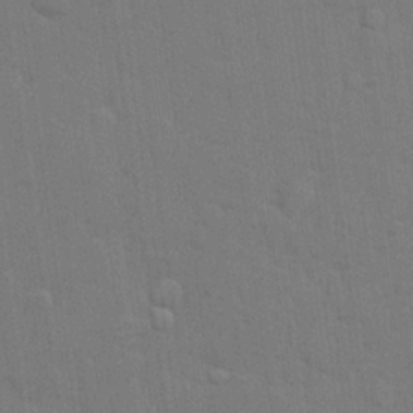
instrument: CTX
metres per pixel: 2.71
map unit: lHvf
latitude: 22.8002
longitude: 142.0850
